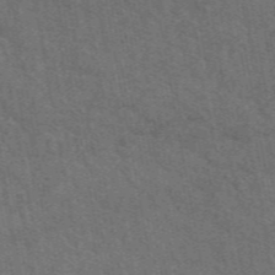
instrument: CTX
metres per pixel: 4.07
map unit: eAb
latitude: 49.6127
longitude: 115.7855
